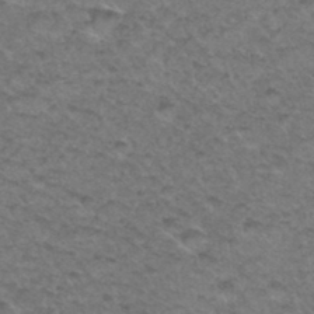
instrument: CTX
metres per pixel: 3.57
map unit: Hto
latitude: 34.9513
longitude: -49.1781
